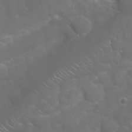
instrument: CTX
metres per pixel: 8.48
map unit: Nhu
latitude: 23.9906
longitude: -61.2348
